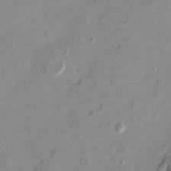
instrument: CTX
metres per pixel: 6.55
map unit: HNhu
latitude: 6.6868
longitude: -4.1389
